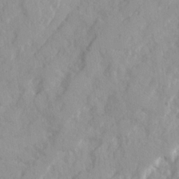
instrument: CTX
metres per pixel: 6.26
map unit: Ave
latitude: 21.2537
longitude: -130.9892
